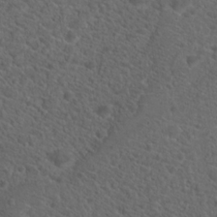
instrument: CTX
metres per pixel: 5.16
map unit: Hto
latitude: 19.9906
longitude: -39.5371
